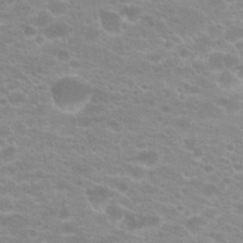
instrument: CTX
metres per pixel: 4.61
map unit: Hto
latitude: 20.4979
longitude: -37.1970
